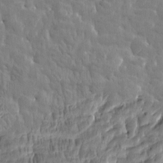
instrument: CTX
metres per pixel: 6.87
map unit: Htu
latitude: -4.5762
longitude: 177.4643
